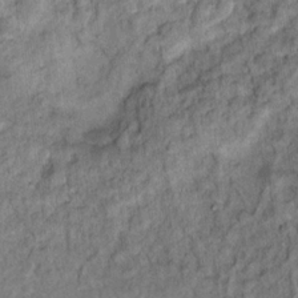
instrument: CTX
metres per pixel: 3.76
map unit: Hto
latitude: 14.9514
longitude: -38.5357
